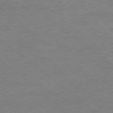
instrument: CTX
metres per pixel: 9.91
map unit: Ap
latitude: -78.1039
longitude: -92.6112
